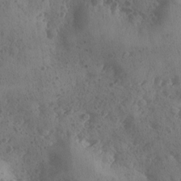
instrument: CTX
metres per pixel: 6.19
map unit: Ave
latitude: -9.4265
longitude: -118.1011
